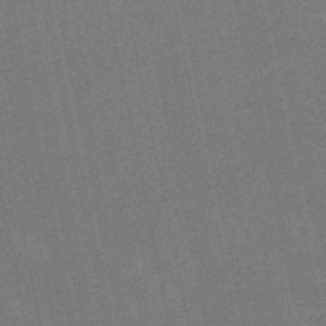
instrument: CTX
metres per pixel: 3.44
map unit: eHb
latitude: -50.5952
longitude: 73.0675
